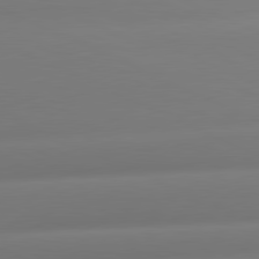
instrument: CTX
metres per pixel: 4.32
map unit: lApd
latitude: 81.0080
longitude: -160.6679
